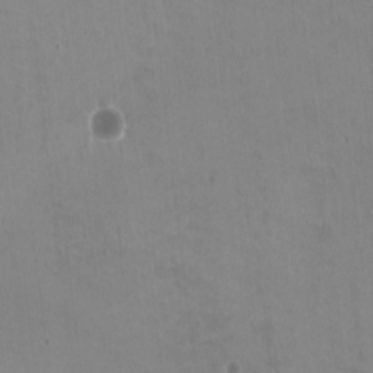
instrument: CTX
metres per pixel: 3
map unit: HNhu
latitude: -1.2754
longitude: -3.8583
